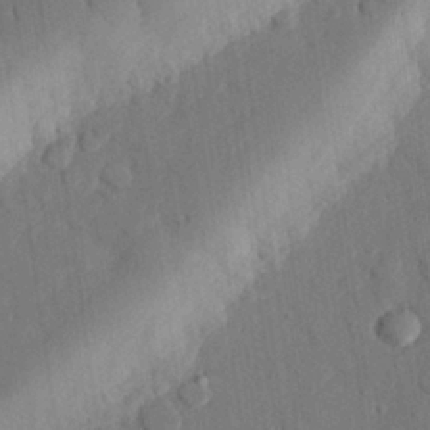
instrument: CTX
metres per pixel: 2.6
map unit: eHh
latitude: 27.9339
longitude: -80.2333
